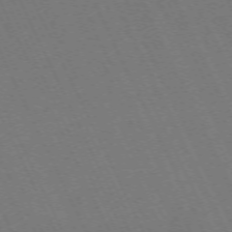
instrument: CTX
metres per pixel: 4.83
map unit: Hpe
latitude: -71.5588
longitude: 12.7841
